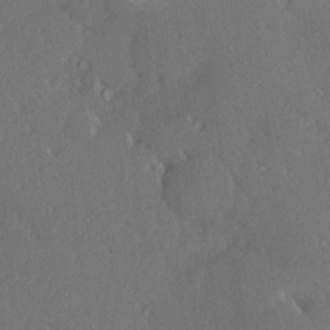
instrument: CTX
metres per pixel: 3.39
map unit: Hve
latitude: 27.6127
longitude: -93.4048
